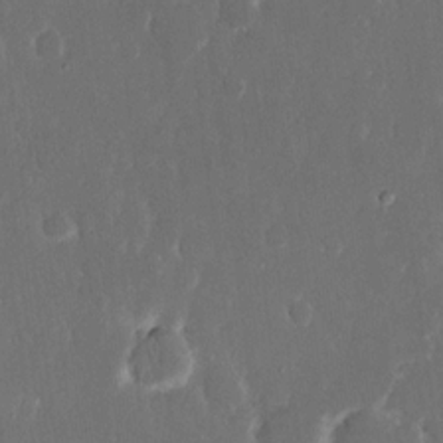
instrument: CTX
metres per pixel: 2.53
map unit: eHh
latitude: 15.7450
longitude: -72.6680
